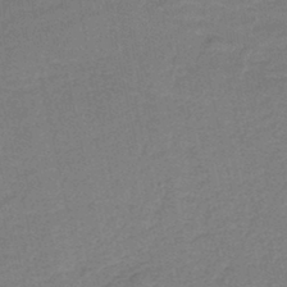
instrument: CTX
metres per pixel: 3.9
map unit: HNb
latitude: -38.2173
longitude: 54.6519
